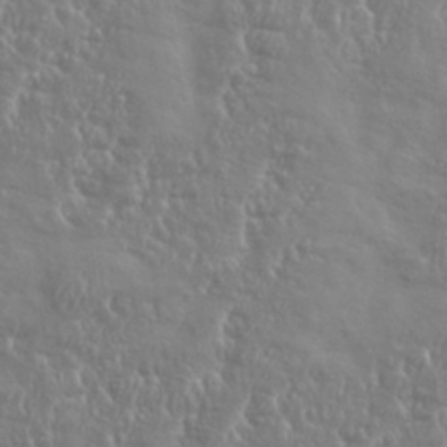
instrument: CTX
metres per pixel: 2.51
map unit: eHh
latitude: 34.5734
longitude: -134.5734
